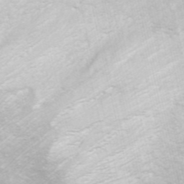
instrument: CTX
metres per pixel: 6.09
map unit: ANa
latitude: 44.1955
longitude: 21.4454
